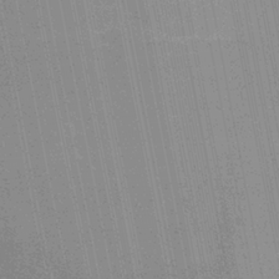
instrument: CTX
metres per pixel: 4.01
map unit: HNb
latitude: -32.6708
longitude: 56.8975
